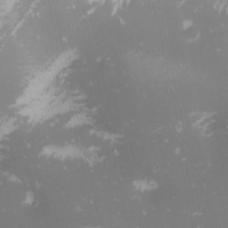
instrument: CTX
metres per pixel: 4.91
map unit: Nhu
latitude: -1.1432
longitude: -80.4979
